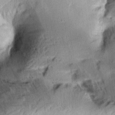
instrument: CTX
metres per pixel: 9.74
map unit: Aa
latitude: 10.0633
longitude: -142.0822
